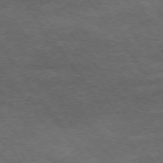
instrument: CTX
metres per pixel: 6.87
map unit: Hpe
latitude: 73.8962
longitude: -143.5182
